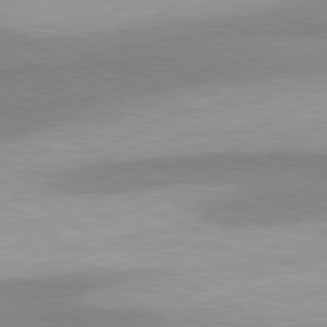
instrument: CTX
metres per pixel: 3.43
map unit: lApd
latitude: 80.2711
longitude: -179.9717
